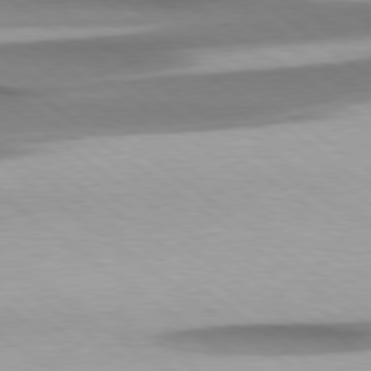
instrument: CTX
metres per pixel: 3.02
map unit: Hpe
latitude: 78.8947
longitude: -134.1200
